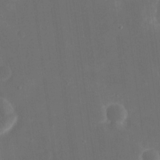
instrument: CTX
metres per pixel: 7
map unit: eHh
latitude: 19.1970
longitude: -69.8772
